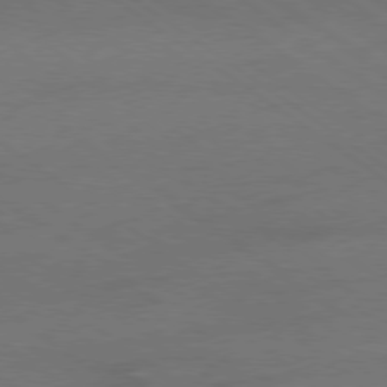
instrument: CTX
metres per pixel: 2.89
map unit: Ap
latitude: -79.5210
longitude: -53.8584
